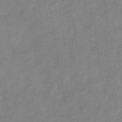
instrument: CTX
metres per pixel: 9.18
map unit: eHb
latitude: -34.8975
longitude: 74.5007
